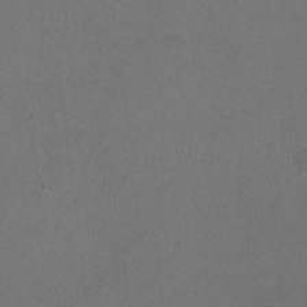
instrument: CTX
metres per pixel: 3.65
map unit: HNhu
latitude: -2.1416
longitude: -0.4601
